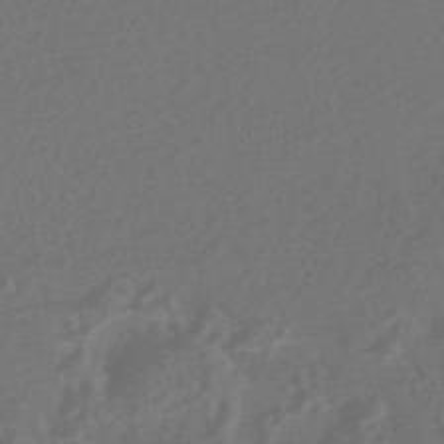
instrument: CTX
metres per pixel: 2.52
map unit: HNhu
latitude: -43.8611
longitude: 91.1431
